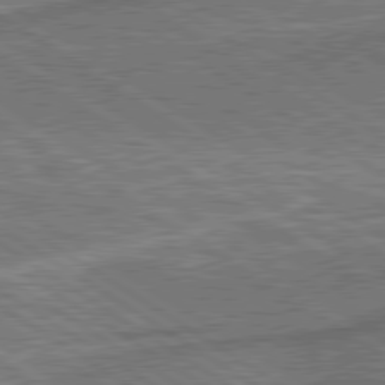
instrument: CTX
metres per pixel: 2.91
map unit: lApd
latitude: 79.6127
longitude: 172.5762
